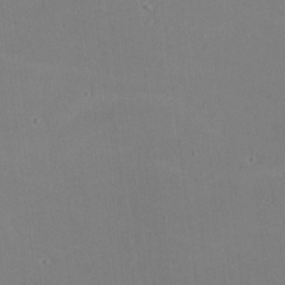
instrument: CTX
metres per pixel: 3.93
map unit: lHvf
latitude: -9.5777
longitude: -100.4601
